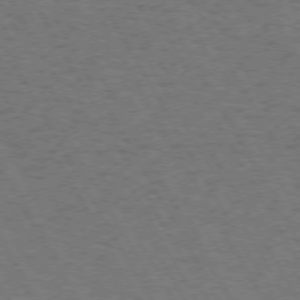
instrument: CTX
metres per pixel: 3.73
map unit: Hpe
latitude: 72.4979
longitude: -128.8002
